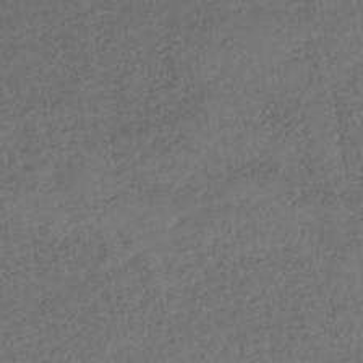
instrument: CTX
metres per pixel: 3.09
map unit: lHb
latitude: -38.8408
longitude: 69.0486
